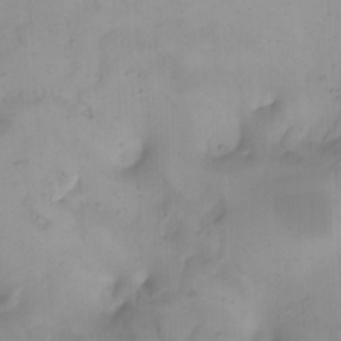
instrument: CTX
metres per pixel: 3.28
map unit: Nhu
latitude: -4.6329
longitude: -84.8191
